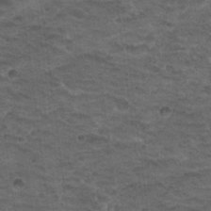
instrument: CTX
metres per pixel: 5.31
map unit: Hto
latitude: 18.7624
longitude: -32.1389
